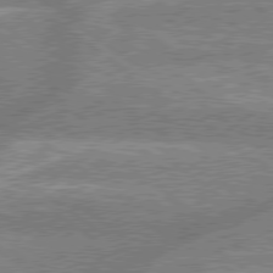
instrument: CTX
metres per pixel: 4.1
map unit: lApd
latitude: 78.8569
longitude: -159.5560
